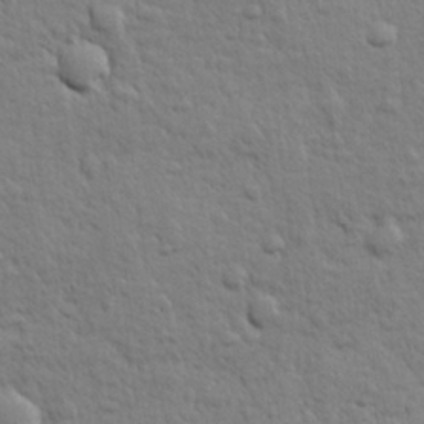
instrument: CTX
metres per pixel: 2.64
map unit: lHvf
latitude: 24.0822
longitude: 143.7666
